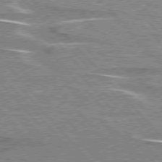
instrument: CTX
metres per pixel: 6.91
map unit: lApd
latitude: 76.2522
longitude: -81.1592
